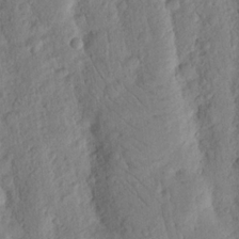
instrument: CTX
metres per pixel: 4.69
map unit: Nhu
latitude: 18.2333
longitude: -76.5545
